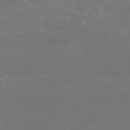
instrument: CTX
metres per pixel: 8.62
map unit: Hpe
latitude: -73.4832
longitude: 4.7085
